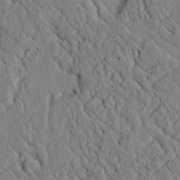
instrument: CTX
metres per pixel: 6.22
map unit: lAvf
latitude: 6.5168
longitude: 159.8044
